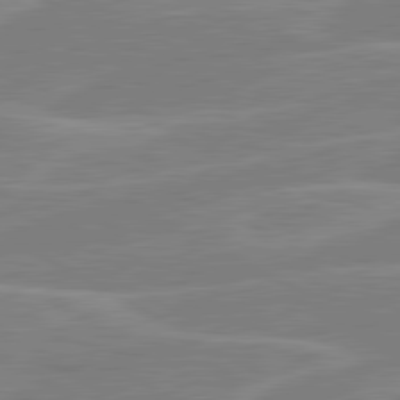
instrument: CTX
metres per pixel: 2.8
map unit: lApd
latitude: 80.8002
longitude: 122.4629
